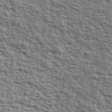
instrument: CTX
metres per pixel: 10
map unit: Ave
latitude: 39.3671
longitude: -111.8961
